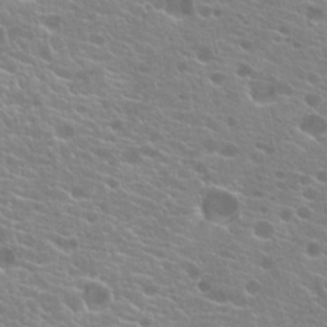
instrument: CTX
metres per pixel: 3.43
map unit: Hto
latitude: 21.2348
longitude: -40.2522
